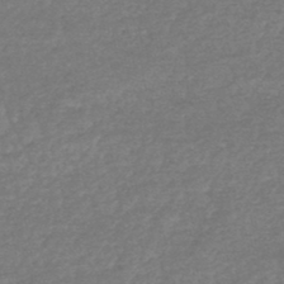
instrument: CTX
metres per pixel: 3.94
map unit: HNhu
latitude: -48.2551
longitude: 96.6519
